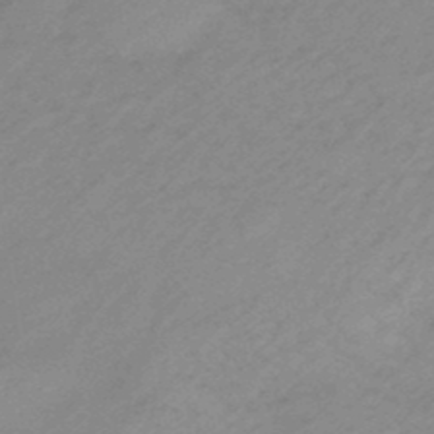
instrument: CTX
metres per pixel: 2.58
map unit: eHb
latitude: -44.9353
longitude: 89.3509
